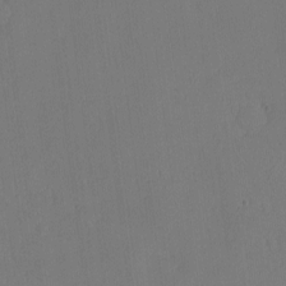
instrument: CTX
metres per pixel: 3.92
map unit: eHh
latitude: -7.8233
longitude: -69.6127
